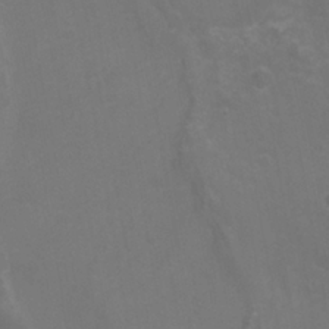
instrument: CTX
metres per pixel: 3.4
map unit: Nhu
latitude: -13.7856
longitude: -70.8569
